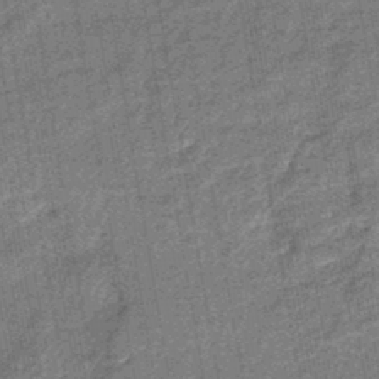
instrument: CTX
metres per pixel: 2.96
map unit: eHb
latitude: -43.8233
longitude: 86.7085
